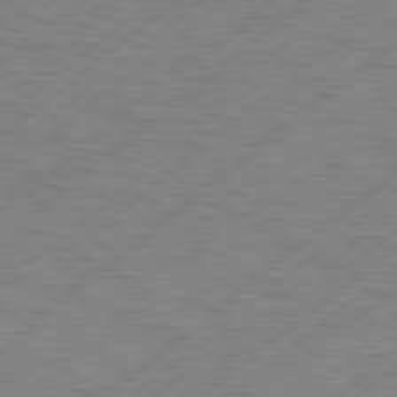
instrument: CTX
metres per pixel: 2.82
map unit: Hpe
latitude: 78.8947
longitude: -121.1781
